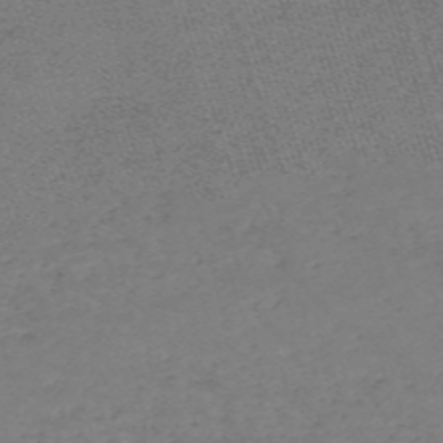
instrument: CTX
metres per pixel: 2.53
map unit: HNb
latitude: -56.2361
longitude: -44.6112
